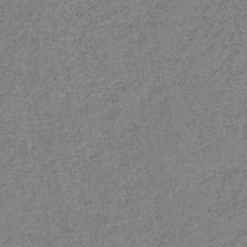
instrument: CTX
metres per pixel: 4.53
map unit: eHb
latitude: -40.8597
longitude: 79.8233
